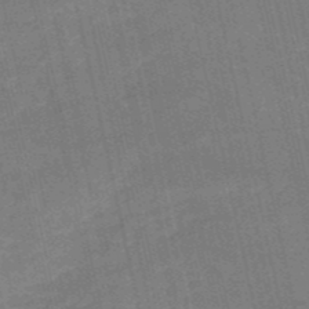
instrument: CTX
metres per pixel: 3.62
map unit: HNb
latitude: -52.1983
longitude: -41.3859
